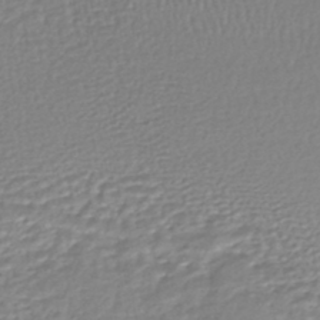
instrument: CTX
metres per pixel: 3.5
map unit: HNhu
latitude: -46.6140
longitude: 102.8975
